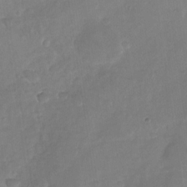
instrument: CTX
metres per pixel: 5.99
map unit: Nhu
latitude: -29.5588
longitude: -62.4790
